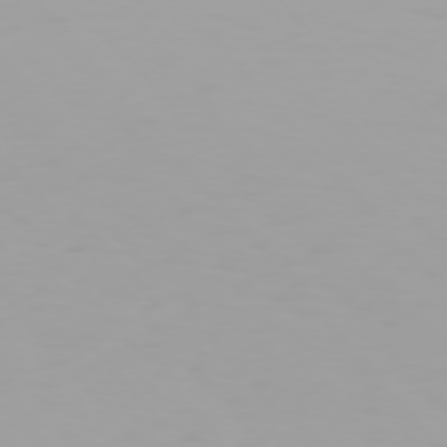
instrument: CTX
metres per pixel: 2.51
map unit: Hpe
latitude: 75.4993
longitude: -124.8946
